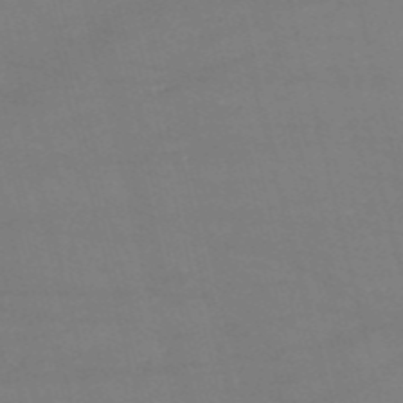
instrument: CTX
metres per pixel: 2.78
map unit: HNb
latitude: -53.8800
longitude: -37.6694
